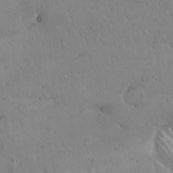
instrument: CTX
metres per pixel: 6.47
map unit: Hto
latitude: 17.5182
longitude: -59.2537
